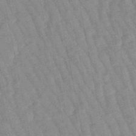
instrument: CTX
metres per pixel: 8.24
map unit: lHb
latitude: -48.0472
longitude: 78.3117
